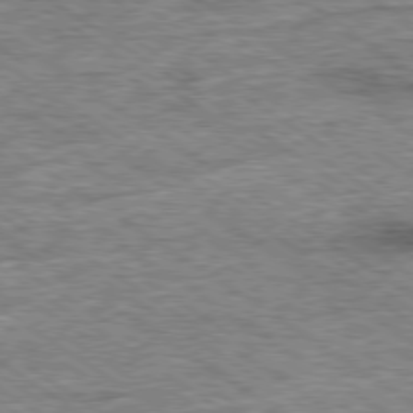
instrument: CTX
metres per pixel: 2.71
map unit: Ap
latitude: -79.7666
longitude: -78.9136
